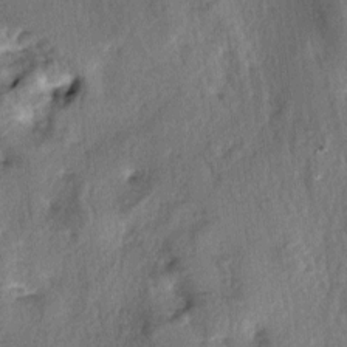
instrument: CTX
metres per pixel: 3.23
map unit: lAa
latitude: -5.1431
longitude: -125.0270
